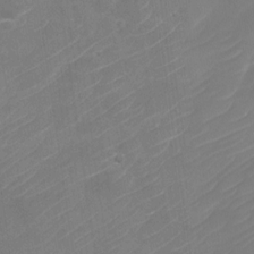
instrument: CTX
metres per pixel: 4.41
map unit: Nhu
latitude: -30.3117
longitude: -71.9906
